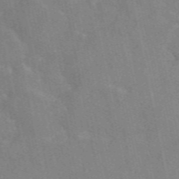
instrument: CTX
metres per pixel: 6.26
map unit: eAb
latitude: 50.0633
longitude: 116.4062
